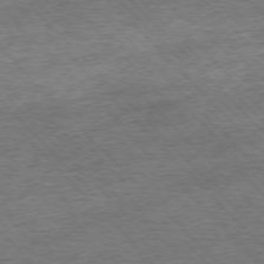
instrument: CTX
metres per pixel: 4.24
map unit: Ap
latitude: -76.8030
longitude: -96.8569
